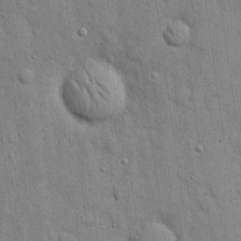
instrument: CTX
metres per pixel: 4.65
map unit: eHh
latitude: 19.8205
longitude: -61.7071
